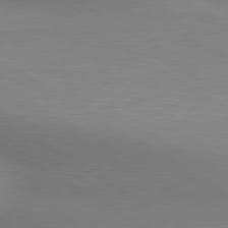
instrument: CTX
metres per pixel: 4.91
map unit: lApd
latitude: 80.3656
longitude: 130.6518
